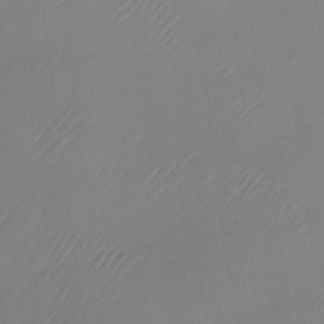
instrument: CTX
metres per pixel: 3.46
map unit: Nhu
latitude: -23.7478
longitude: -71.1781
